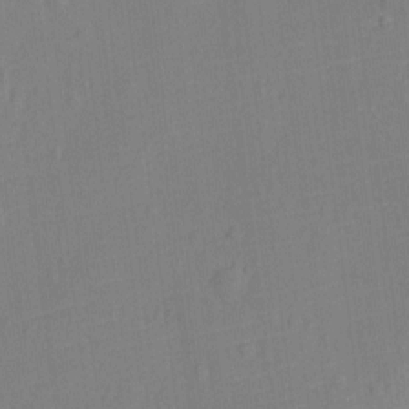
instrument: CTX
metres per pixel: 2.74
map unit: Ht
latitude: -11.5021
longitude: -24.7435
